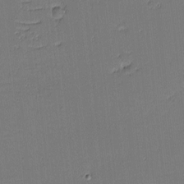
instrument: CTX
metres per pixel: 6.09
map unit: eHh
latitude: -3.7855
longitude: -82.1577
